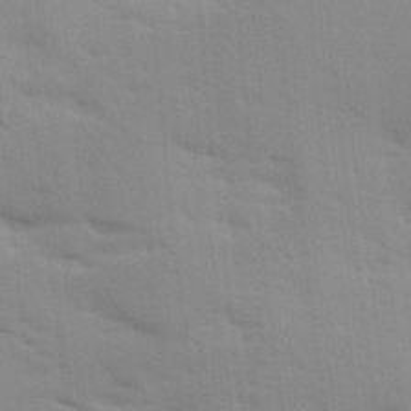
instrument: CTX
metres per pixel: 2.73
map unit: Ave
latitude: 10.8758
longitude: -102.3845
